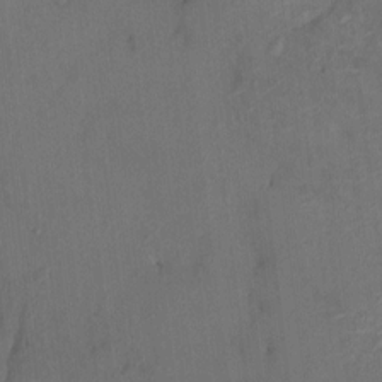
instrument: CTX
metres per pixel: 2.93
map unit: HNhu
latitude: 7.1970
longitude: 3.5588
